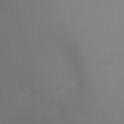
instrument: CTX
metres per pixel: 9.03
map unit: Ht
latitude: -4.5196
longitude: -25.1781
